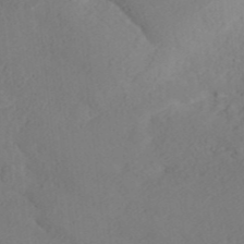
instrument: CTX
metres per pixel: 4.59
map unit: ANa
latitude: 36.1200
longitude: 13.7289
